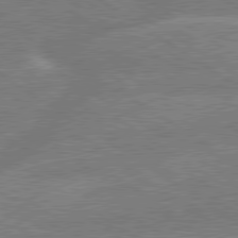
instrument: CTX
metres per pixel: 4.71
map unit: lApd
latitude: 79.5938
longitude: -145.7827
